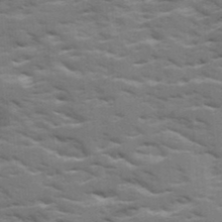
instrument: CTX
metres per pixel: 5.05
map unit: Ave
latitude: 17.5371
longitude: -129.6316
